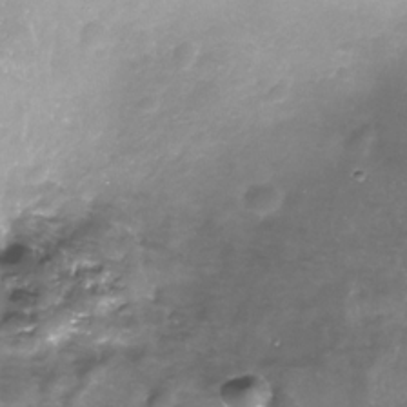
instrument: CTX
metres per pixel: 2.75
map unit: Nhe
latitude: -32.3684
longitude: -93.2159
